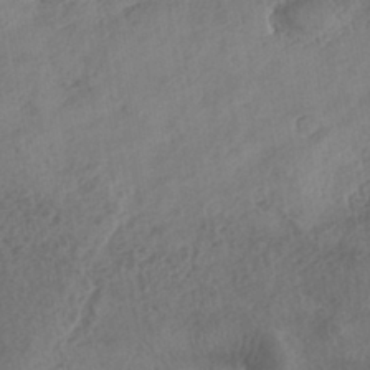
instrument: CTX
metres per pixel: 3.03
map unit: eHh
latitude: -42.9730
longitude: 121.2376
